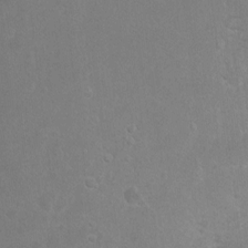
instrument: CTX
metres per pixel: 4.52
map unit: Hto
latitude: -7.3887
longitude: -35.7071
